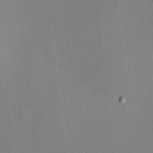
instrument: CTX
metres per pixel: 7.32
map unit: HNhu
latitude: 10.4979
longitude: 15.7289
